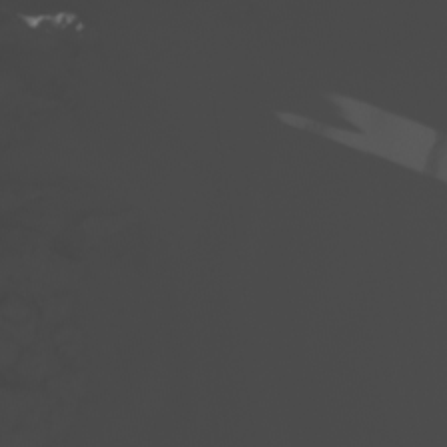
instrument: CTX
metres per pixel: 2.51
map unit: Nhu
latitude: -6.9730
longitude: -95.6883
